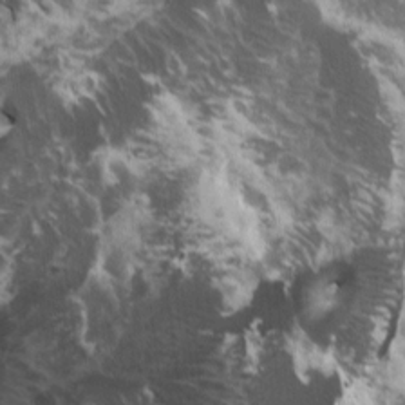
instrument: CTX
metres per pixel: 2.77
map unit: HNhu
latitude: 4.2711
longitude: 3.8233
